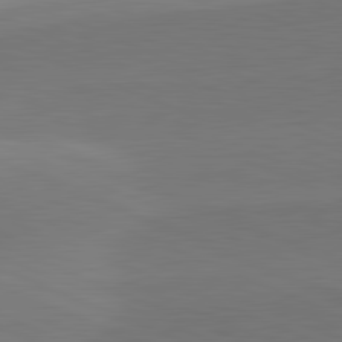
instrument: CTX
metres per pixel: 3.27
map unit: lApd
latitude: 81.9717
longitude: -155.8205
